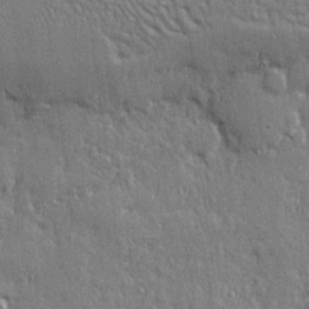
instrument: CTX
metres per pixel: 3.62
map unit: eHh
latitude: 4.2711
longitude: -75.4804
